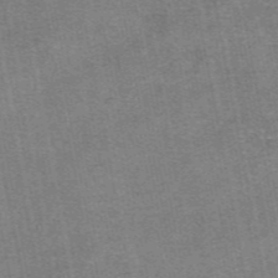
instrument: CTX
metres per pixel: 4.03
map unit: eAb
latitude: 47.9717
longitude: 103.8800
